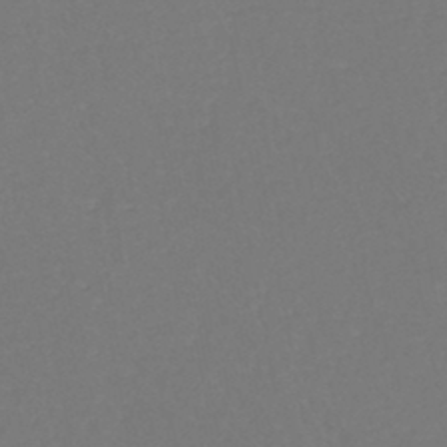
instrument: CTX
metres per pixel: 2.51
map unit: eHh
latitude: -45.1620
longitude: -28.9325
